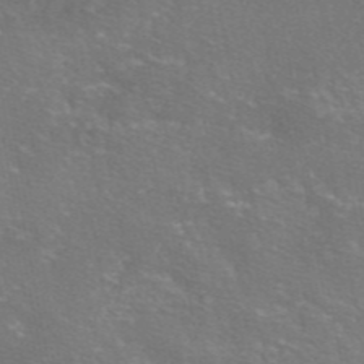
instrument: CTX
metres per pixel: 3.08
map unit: eAb
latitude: 46.5168
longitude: 106.2929
